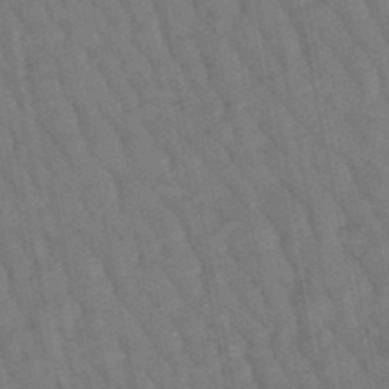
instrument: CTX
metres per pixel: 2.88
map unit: lHb
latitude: -47.6344
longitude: 77.1242
